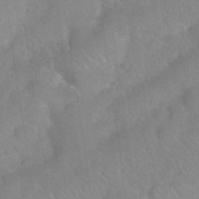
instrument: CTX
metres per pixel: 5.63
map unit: Nhu
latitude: 26.6113
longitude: -56.1766
